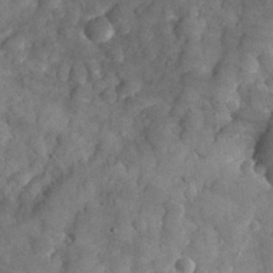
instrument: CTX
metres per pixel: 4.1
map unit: eHh
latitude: 30.9703
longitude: -69.6316
